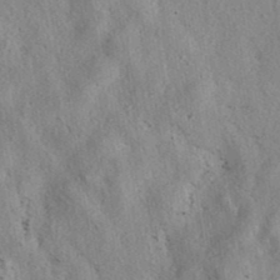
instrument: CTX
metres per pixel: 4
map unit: eAb
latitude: 38.2900
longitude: 112.7652
